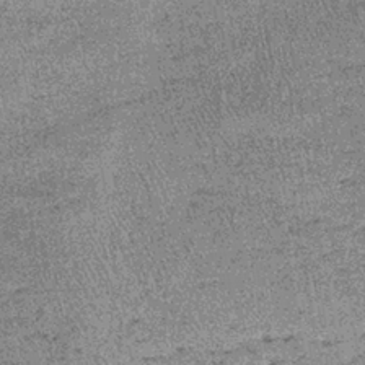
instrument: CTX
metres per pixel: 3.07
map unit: lHb
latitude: -38.2739
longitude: 67.2187
